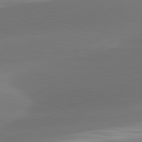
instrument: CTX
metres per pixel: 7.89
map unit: lApd
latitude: 81.6883
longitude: -161.5749
